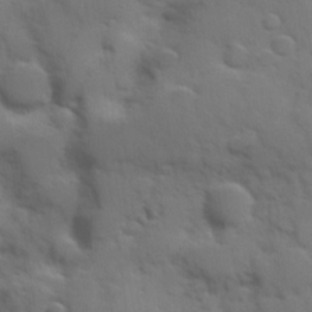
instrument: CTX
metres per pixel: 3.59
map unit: Hve
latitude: 24.5356
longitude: 148.1984
